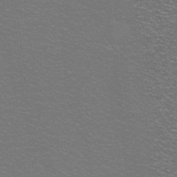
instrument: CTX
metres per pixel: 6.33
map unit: eHh
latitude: -8.6707
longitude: -70.4034
